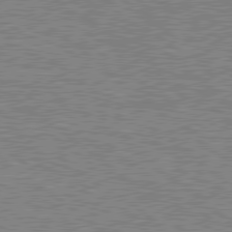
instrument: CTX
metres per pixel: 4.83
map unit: lApd
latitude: 79.4049
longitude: 167.4832
